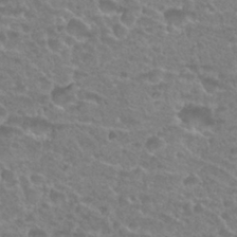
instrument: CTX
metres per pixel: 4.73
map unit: Nhu
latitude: 27.6883
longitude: -52.4034
